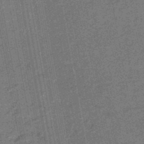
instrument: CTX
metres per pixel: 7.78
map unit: eHb
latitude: -45.9745
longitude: 89.2376
